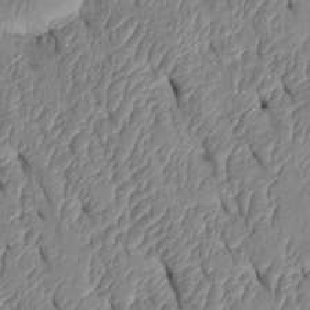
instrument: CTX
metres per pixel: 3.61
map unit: Htu
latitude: 1.6882
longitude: 148.8786
